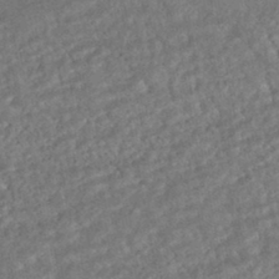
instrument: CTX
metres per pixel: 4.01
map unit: HNhu
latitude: -45.5021
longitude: 100.4251
